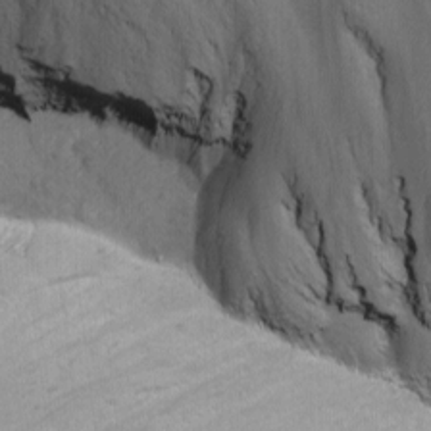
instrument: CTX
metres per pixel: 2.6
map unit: Ave
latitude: -10.2362
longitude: -120.4223
